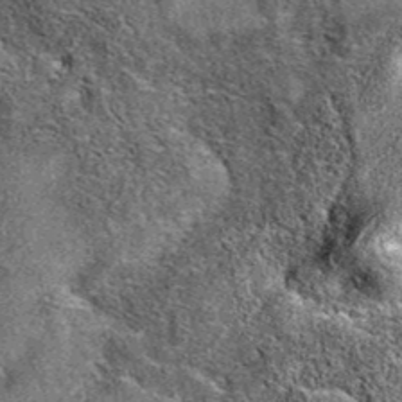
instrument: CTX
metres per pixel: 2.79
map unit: eAb
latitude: 36.7813
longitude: 110.4062
